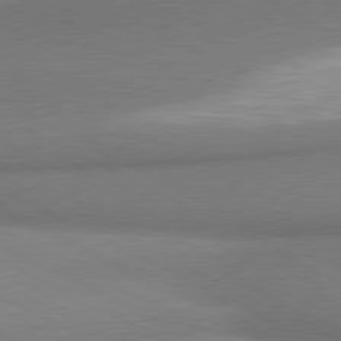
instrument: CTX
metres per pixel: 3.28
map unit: lApd
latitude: 80.4412
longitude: 167.0675
